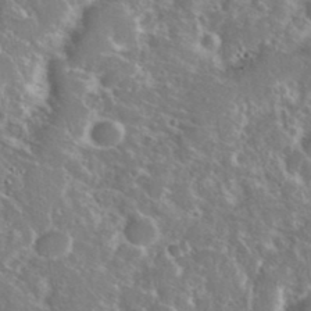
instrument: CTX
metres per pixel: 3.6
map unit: eHh
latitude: 37.2537
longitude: -60.7624
